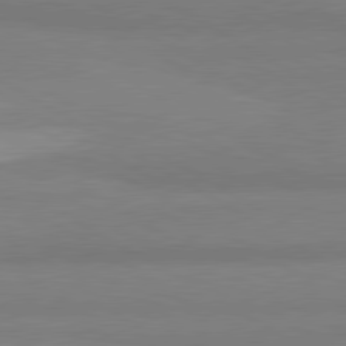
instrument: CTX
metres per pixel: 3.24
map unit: lApd
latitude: 80.7057
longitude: -178.8191
